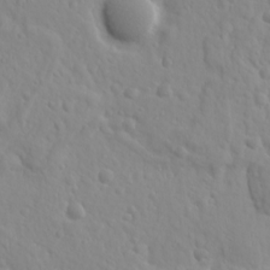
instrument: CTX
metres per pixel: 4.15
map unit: Ave
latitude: 18.3467
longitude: -133.4426
